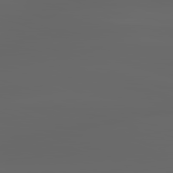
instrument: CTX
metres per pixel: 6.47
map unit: lApd
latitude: 83.1025
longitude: -137.2159
